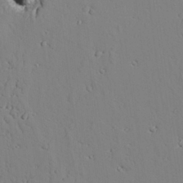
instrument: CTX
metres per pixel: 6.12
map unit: lAvf
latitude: 26.0822
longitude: -110.7058
